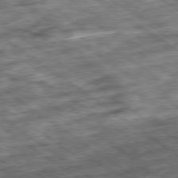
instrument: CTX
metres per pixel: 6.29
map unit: Ap
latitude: -79.7099
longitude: -50.7624
